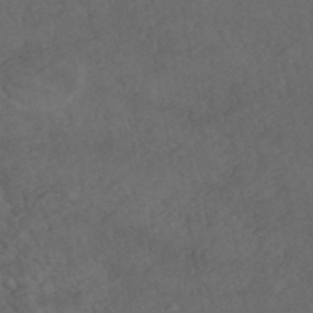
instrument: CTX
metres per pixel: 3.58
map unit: HNhu
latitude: -45.7478
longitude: 106.8030
